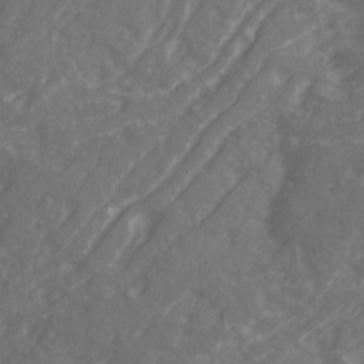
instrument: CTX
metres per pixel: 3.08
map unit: Ave
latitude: 21.3482
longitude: -131.7639
